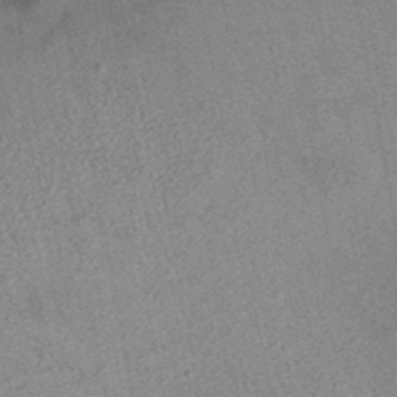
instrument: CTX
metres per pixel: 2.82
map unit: eAb
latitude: 35.3481
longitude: 112.9731
